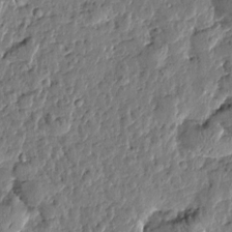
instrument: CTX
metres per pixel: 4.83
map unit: Htu
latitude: 0.8758
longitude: -178.5546
